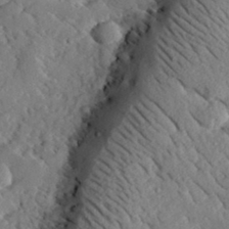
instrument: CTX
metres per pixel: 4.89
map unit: lHvf
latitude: 33.1403
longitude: -85.2348
